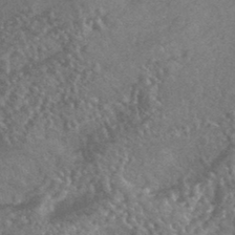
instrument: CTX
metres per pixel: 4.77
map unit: HNhu
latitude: -43.5777
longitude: 92.7841
